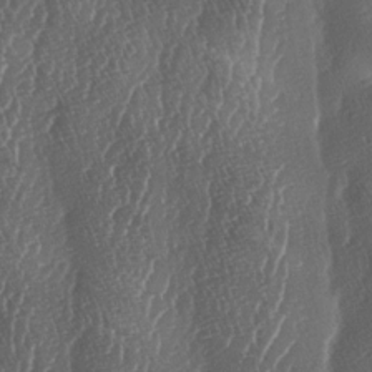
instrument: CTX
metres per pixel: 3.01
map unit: lAa
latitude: -5.8233
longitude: -129.5749
